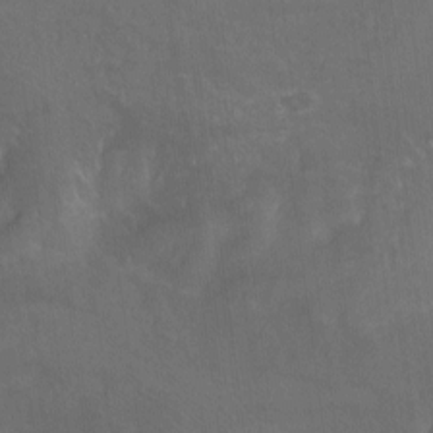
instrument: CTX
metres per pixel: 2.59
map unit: Nhu
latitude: -12.5763
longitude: -72.7436
